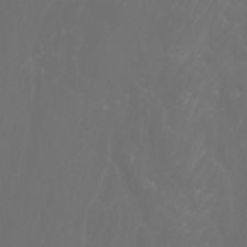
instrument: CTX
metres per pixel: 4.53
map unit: Htu
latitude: -6.9919
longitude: -73.9906
